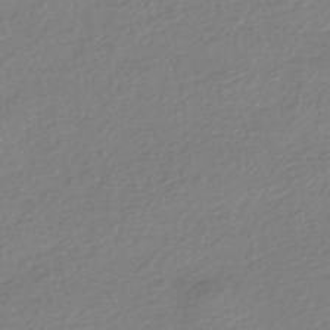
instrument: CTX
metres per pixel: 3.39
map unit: HNhu
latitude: -44.0094
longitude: 96.3873
